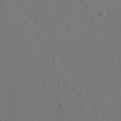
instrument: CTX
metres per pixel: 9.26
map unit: lAvf
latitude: -8.9919
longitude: -120.7624
